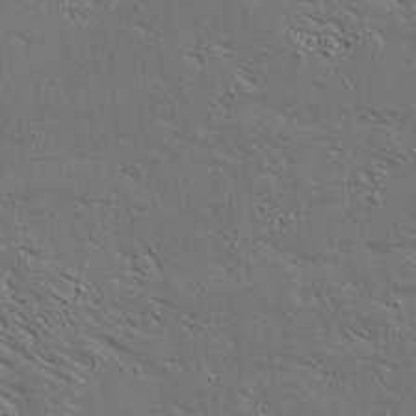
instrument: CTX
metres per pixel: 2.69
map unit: Ave
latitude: 14.7436
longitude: -139.5182
